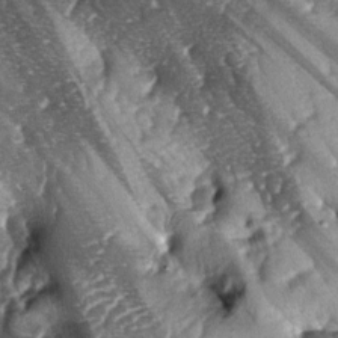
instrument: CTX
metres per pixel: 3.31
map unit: lAa
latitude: -6.0283
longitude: -125.9717
